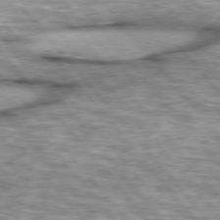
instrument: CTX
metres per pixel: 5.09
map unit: lApd
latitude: 76.1389
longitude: -49.0836
